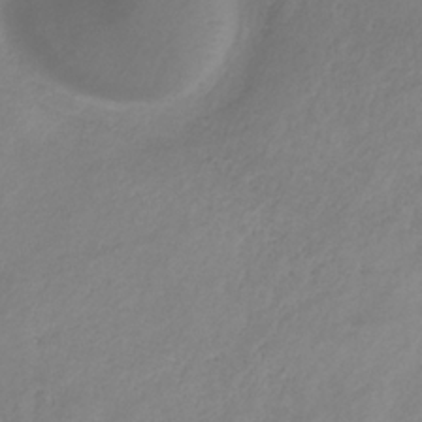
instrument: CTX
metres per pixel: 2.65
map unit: HNb
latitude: -31.4265
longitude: 62.6518
